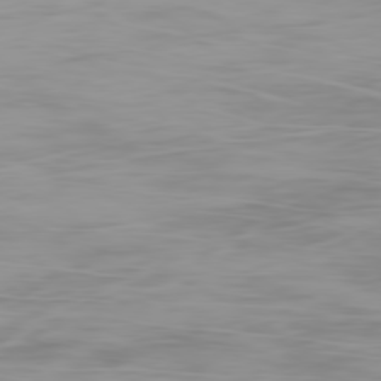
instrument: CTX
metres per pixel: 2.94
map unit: Ap
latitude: -79.9367
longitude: -68.7813
